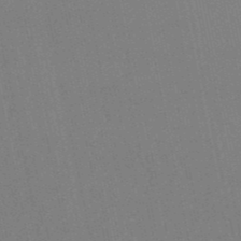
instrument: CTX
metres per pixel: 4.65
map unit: eHb
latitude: -50.2173
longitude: 69.4076
